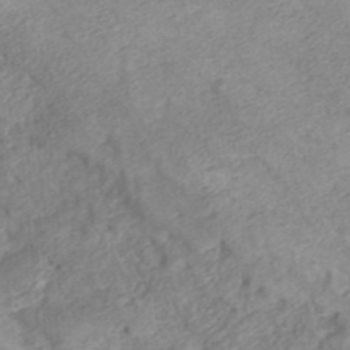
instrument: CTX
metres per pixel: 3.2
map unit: ANa
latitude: 36.5357
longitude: 13.5777
